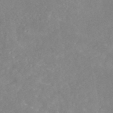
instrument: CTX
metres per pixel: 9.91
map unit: eAb
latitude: 45.8772
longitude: 126.6329
